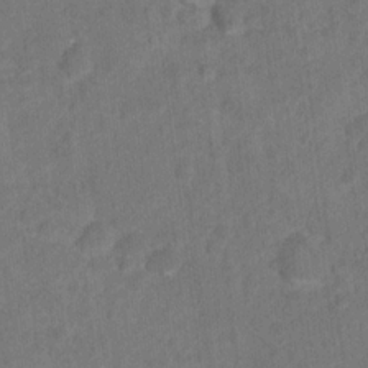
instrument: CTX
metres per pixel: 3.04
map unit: Hto
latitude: 15.9339
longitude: -39.6694
